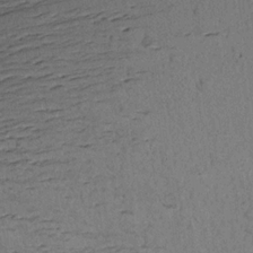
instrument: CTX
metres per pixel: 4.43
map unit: Aa
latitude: 17.3860
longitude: -144.2522
